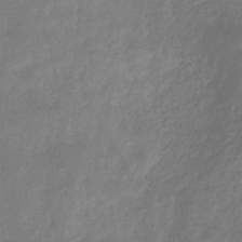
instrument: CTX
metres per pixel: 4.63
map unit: eHb
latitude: -30.2172
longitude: 70.9164
